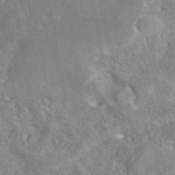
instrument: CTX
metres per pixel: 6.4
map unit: eAb
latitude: 45.4048
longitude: 116.5951
